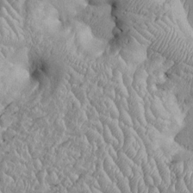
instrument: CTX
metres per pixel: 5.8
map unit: Htu
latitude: -6.5951
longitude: 153.6344
